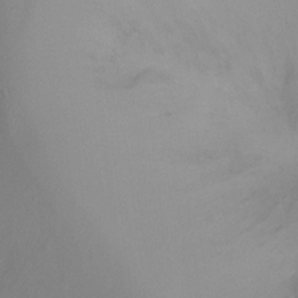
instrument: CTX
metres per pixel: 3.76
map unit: Ht
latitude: -9.6722
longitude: -31.6883
